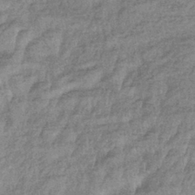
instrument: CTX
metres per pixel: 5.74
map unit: eHb
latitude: -39.3132
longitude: 81.0109
